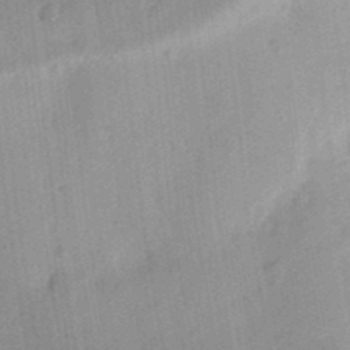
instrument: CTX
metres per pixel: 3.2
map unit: Ht
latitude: 13.4049
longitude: -74.9892
